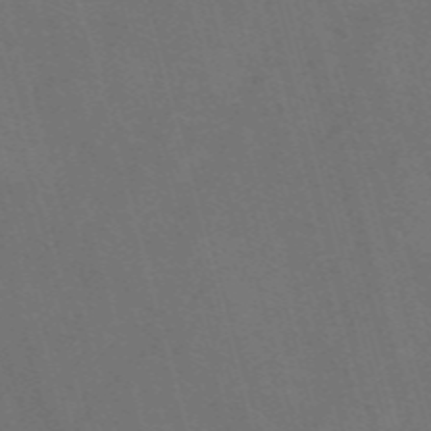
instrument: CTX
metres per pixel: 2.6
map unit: Nve
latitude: -58.3117
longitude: 64.6330
